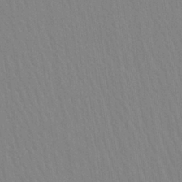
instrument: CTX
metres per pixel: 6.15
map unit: Aa
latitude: 24.6490
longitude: -133.2159
